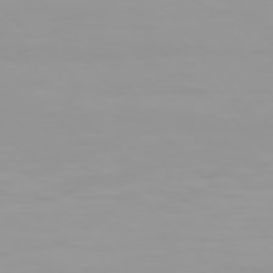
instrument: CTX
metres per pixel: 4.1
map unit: Hpe
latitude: 77.3481
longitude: -163.9906
